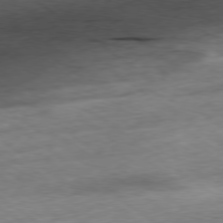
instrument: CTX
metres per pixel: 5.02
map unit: Ap
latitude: -79.6155
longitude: -91.9150
